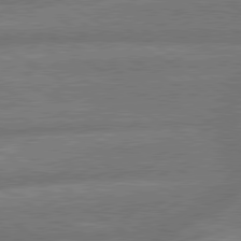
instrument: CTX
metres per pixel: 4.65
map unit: lApd
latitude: 79.9339
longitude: -166.1577
